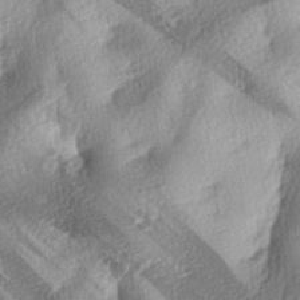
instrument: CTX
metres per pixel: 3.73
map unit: lAa
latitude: -4.3684
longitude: -124.7624
